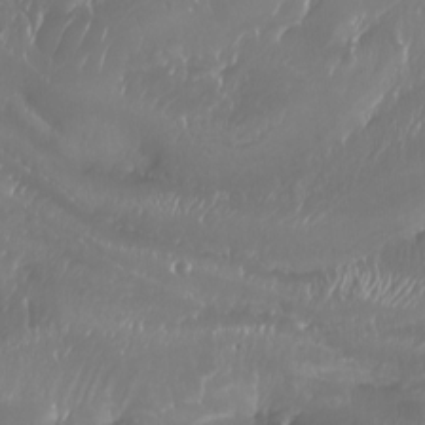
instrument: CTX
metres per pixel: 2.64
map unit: Aa
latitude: -7.6910
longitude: -78.8758
